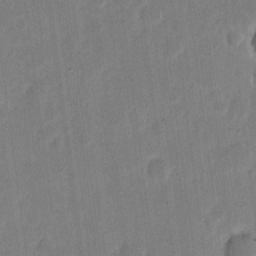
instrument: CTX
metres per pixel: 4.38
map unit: eHh
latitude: 6.5735
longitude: -70.8002
